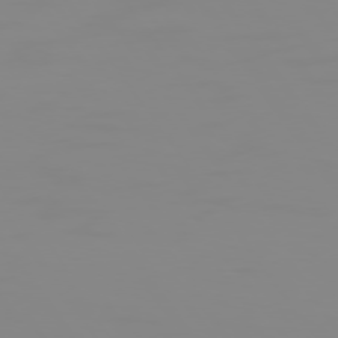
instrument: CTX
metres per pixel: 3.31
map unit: Hpe
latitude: 74.7057
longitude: -127.9528
